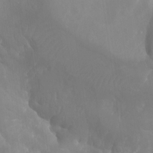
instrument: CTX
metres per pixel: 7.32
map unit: Aa
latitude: -13.0298
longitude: -66.6112
